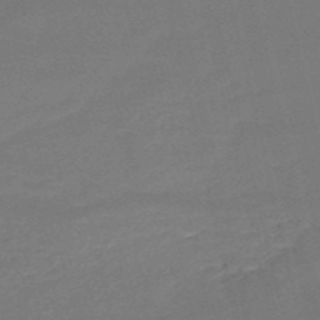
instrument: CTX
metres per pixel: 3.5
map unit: HNb
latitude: -51.1620
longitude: -41.8205
